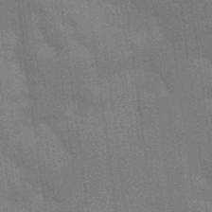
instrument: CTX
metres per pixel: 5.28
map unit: Aa
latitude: 33.5182
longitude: -143.2915
